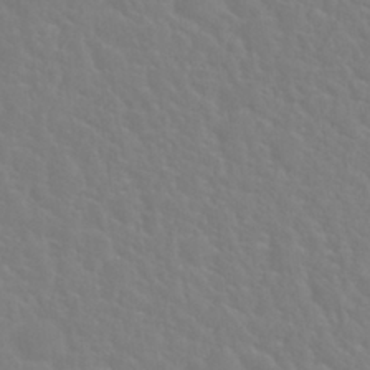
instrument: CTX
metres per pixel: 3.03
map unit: Nhu
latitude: 28.8947
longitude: -52.2334
